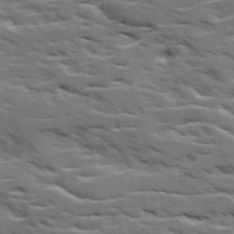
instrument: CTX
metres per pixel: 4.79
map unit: Ave
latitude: 18.2711
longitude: -129.9717
